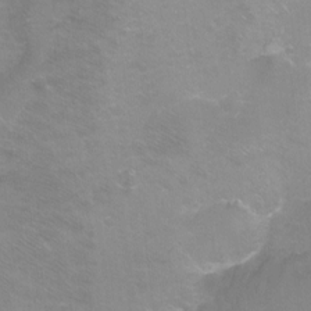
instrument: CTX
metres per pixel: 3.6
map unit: Ht
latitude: -9.4265
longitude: -36.7435
